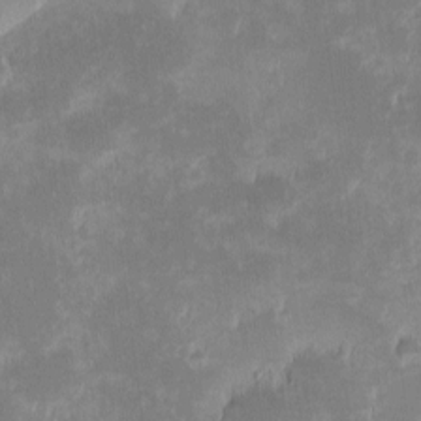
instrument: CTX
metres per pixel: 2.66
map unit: eHh
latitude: -1.5588
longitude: -84.7624
